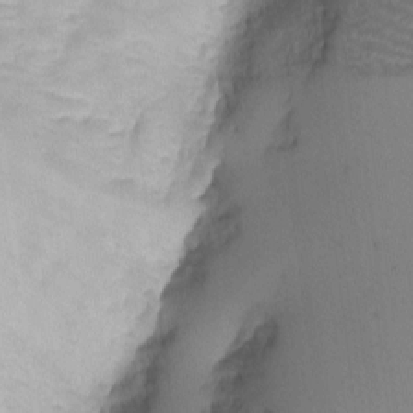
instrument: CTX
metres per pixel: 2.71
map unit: eHh
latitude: -3.3320
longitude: -79.6316
